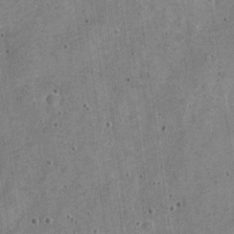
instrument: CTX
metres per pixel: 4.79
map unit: Nve
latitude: -25.2943
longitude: 105.4076
